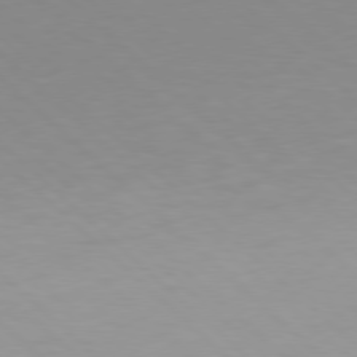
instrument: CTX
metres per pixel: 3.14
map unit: Hpe
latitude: 77.3670
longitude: -165.4615
